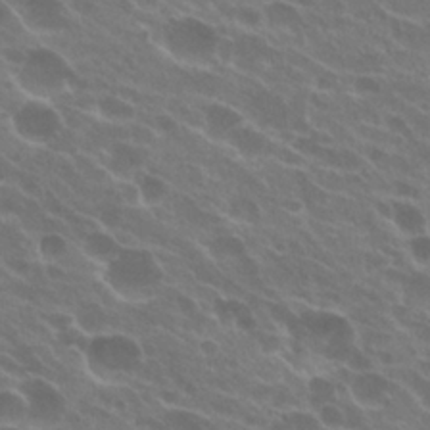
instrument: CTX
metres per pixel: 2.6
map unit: Hto
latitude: 24.2333
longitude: -38.5357
